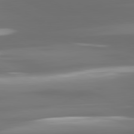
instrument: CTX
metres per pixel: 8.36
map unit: lApd
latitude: 81.1781
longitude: -138.6679
